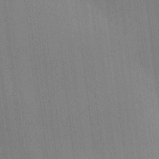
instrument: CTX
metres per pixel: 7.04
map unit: HNhu
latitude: 9.3482
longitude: 14.7841
